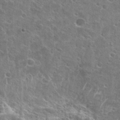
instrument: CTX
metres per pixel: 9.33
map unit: Hto
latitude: 25.3481
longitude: -44.2333
